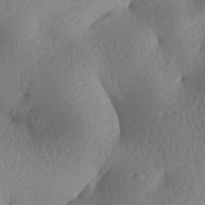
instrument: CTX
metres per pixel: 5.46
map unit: lAa
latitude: -8.4629
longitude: -127.5371
